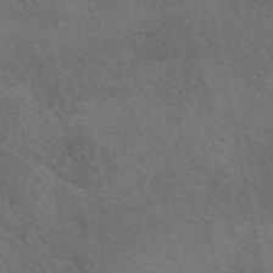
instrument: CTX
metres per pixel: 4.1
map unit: eAb
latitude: 49.1403
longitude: 115.3887
